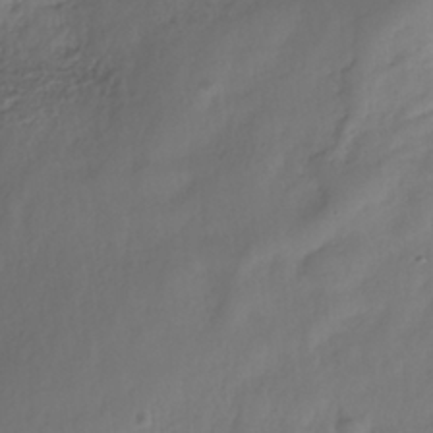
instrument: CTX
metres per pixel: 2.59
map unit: Nhe
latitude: -37.0675
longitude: -178.7624
